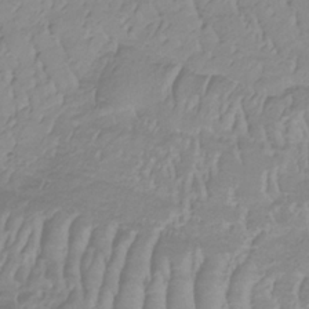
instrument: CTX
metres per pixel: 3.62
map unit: lHb
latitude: -34.0283
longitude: 70.3117
